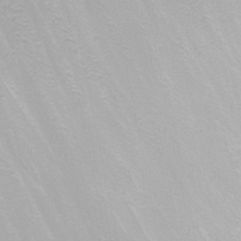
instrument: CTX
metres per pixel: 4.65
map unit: Nhu
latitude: -8.9542
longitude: -81.1781
